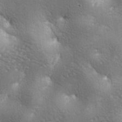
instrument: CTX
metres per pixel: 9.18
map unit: lAa
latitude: -6.7841
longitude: -125.6127
